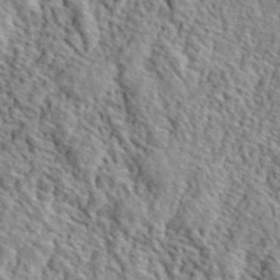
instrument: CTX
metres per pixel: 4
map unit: ANa
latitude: 40.7813
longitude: -86.4979
